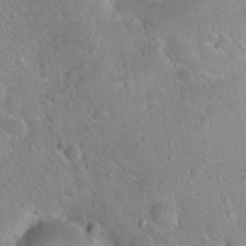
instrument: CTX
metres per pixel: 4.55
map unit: Hto
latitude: 21.7639
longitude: -50.7435
